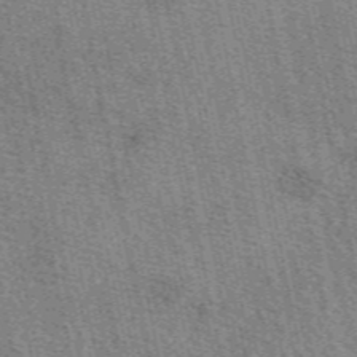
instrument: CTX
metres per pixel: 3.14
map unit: eAb
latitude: 50.6868
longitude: 107.4266
